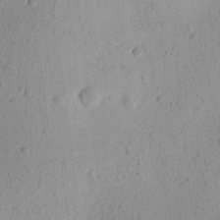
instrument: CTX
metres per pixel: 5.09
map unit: Ave
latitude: -9.5777
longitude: -121.7072
